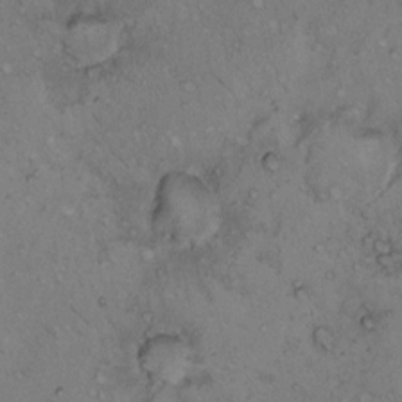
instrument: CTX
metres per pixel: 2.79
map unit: Hto
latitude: 11.6694
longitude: -58.3656
